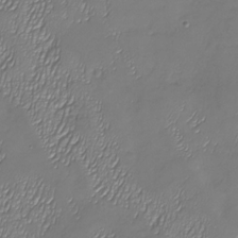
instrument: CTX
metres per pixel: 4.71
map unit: Nhu
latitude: -27.5210
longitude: -59.5749
